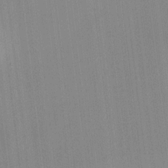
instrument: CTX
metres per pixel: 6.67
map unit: HNhu
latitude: 9.9150
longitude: 10.7085
